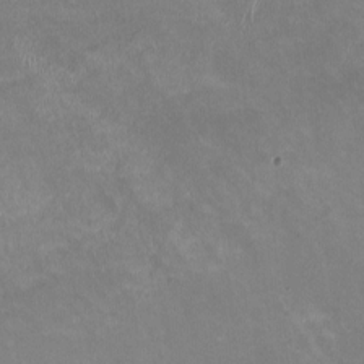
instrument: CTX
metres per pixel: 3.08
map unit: HNhu
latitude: -0.5952
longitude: -3.1970
